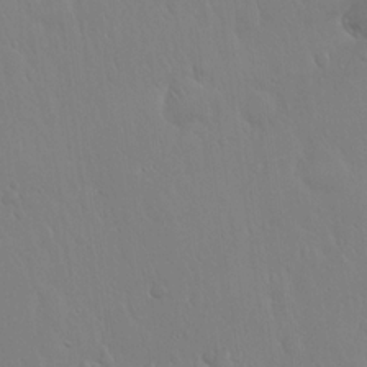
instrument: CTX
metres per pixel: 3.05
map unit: Hto
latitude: 17.5371
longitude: -58.8380
